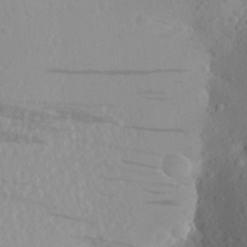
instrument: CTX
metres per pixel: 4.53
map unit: Aa
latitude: 24.5923
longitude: -147.6694
